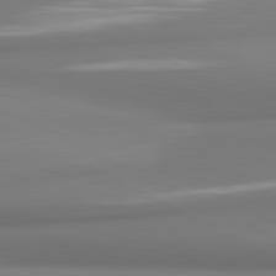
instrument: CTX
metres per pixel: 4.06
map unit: lApd
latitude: 81.3859
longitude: 177.4077
